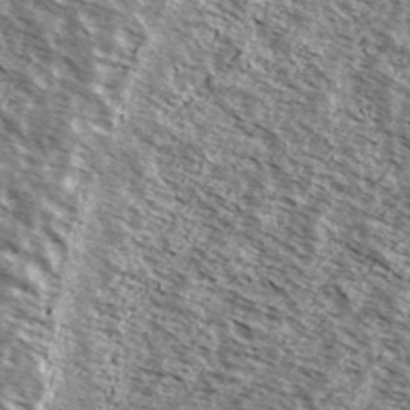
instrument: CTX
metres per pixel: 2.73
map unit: Ave
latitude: 38.0255
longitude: -110.4034
